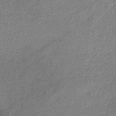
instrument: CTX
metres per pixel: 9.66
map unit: HNb
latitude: -31.4643
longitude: 60.6518
